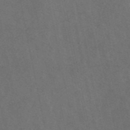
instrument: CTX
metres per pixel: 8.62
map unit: eAb
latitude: 46.7813
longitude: 111.5588
